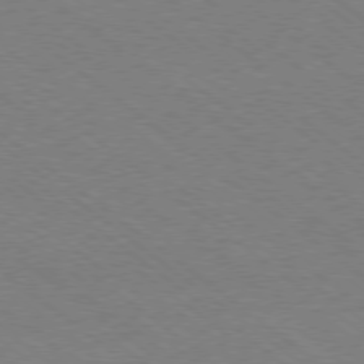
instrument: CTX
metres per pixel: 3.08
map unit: Ap
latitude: -78.9541
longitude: -83.6693
